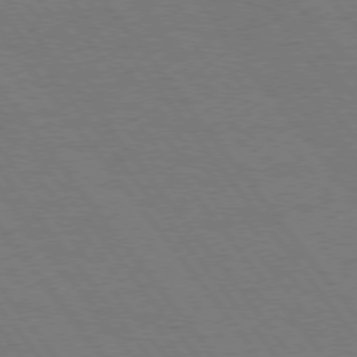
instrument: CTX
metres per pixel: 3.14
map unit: Hpe
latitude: 74.9136
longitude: -137.9528
